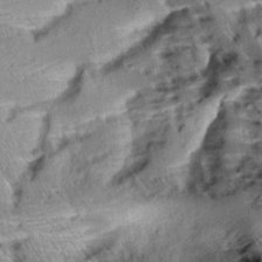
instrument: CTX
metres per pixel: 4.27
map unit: Aa
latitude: 10.1767
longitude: -141.4048
